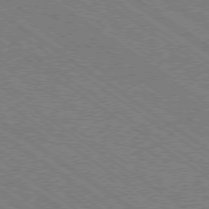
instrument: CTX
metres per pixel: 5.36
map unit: Ap
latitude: -78.8219
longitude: -79.9717
